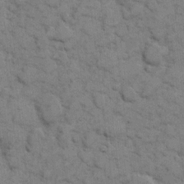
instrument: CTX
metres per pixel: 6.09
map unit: eHh
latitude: 8.1578
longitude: -65.1403
